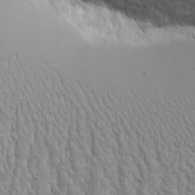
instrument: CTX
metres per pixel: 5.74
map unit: Aa
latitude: 9.1781
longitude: -130.3090
